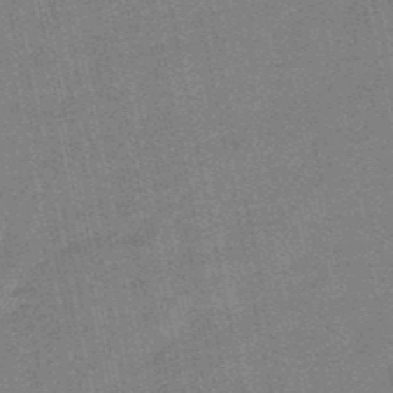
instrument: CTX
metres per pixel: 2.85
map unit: lHb
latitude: -48.6330
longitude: 79.3320
